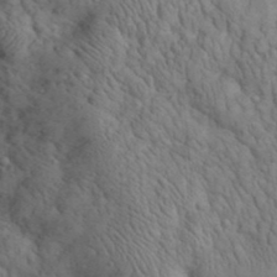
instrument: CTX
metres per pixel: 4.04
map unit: eHh
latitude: 31.9339
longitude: -66.6490
